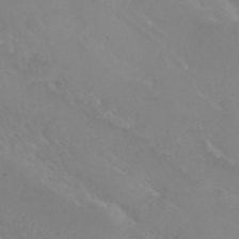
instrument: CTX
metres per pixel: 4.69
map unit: Nhu
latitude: 28.5546
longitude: -55.6505
